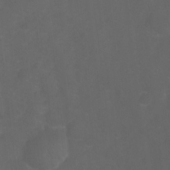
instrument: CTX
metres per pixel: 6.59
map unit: Ht
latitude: -9.6155
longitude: -35.4048
